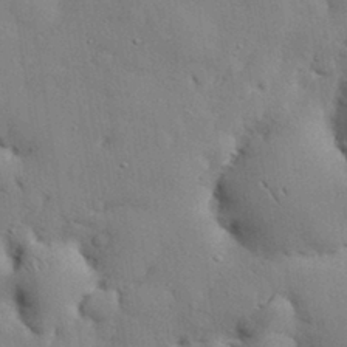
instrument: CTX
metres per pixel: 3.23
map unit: eHh
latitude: 30.2712
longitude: -83.0458
